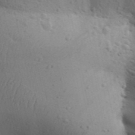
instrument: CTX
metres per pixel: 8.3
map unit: Aa
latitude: 30.4790
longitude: -146.2334
